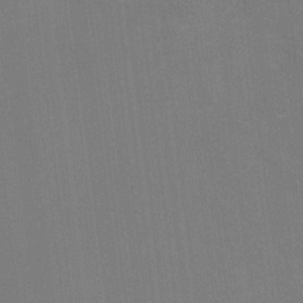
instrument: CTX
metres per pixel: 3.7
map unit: Ht
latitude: -0.8408
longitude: -33.3482
